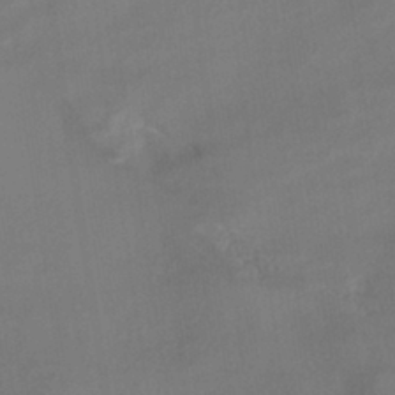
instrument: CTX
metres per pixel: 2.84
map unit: HNhu
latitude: -41.0297
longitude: 101.6154
